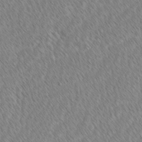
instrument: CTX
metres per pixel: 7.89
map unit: lAvf
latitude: -1.4455
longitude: -114.2900
